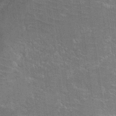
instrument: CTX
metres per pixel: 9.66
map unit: Hto
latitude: 26.1389
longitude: -43.1970
